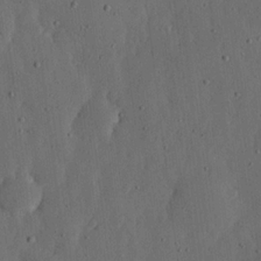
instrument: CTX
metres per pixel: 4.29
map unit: lHvf
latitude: 19.5182
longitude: -115.0080
